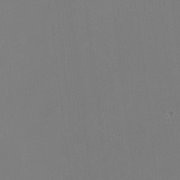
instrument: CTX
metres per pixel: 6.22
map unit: HNhu
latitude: -1.1432
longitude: -5.3293
